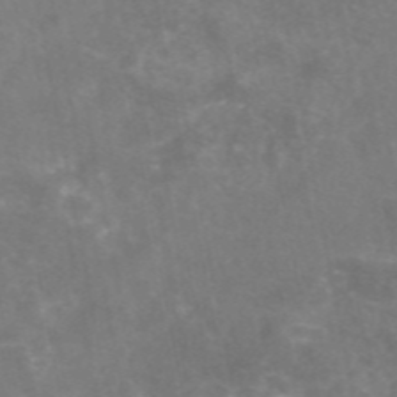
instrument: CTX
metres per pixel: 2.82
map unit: eAb
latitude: 46.3845
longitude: 124.5007
